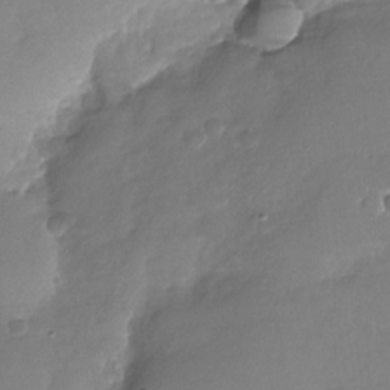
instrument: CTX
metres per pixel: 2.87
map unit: Nhu
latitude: -28.9920
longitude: -60.9324
